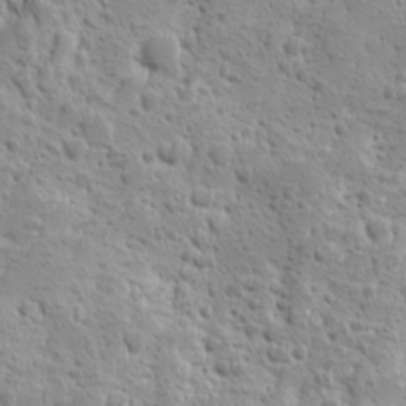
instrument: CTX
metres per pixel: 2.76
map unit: Ave
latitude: 10.1200
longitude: -104.8380
